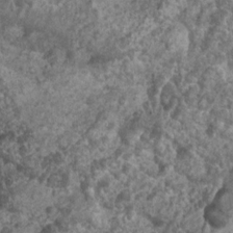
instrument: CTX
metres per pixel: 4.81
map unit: Nhu
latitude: 6.8191
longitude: -20.3467
